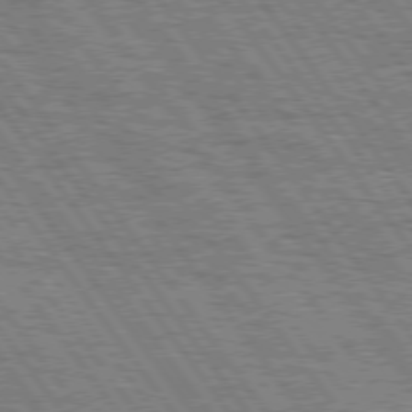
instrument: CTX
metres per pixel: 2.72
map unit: Hpe
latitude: 75.2159
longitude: -152.2901
